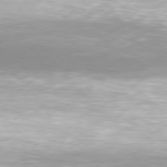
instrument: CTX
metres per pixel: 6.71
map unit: Hpe
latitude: 77.6127
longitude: -131.3860
